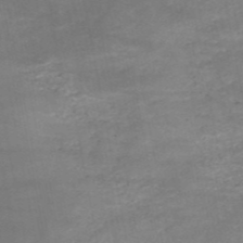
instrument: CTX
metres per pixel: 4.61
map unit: HNb
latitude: -52.3684
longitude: -39.4426
